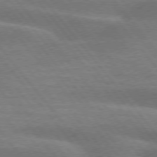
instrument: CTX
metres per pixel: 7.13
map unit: lApd
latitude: 75.0458
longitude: -58.8947
